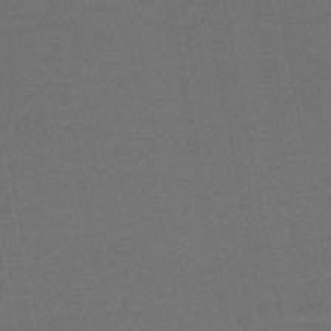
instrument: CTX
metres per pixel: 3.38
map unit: eHb
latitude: -47.8233
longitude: 87.3888
